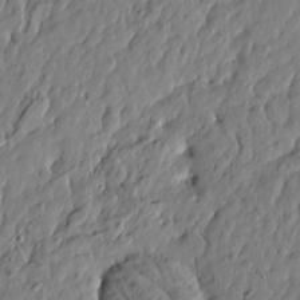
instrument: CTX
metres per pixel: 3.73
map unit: Htu
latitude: -5.7477
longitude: 177.9556
